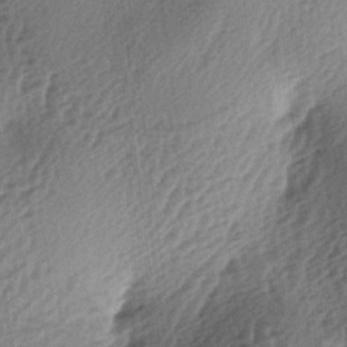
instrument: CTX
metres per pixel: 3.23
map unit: lAa
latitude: -3.3131
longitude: -126.6680
